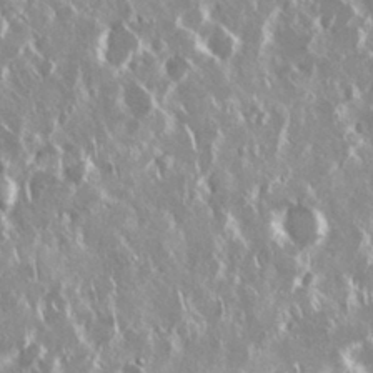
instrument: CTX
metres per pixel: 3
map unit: Nhu
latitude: 29.4426
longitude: -61.0458
